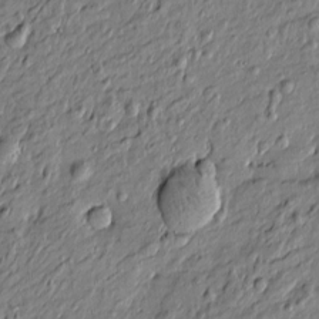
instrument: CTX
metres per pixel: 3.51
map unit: Htu
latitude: -7.2187
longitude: 177.7289
